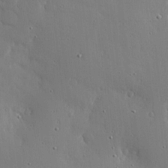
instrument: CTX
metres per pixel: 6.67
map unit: lHvf
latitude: 18.4979
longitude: -117.3104
